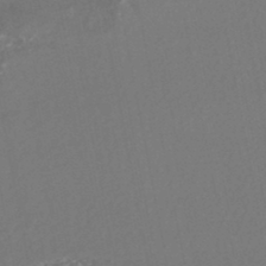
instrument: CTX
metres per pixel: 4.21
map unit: HNhu
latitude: -47.0108
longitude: 97.7856
